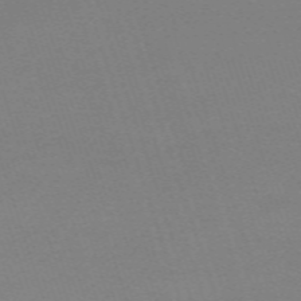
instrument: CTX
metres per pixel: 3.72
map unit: eHh
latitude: -62.7463
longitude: 52.0283
